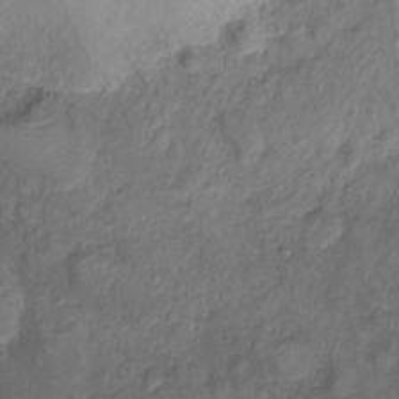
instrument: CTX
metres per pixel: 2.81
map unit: Ht
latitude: -10.0472
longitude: -20.3090
